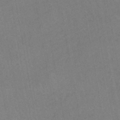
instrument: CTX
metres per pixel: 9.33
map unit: HNhu
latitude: -45.0486
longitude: 92.3306
